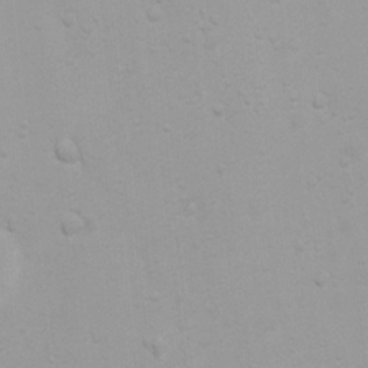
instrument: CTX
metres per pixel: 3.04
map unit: Ht
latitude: 3.7827
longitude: -22.4412
